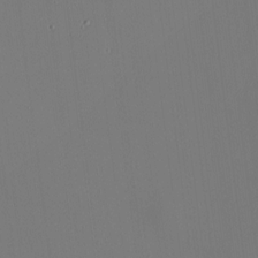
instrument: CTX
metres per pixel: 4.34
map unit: HNhu
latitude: 7.4615
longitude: 12.0850
